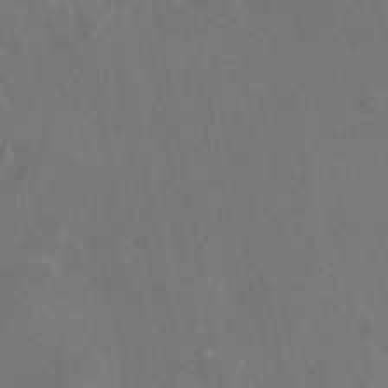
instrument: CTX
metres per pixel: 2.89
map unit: eAb
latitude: 47.2348
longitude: 108.8975
